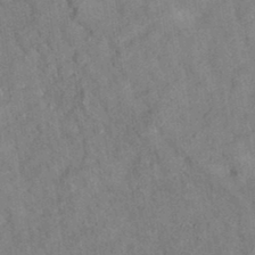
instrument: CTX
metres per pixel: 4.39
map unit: eAb
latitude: 35.2726
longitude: 108.3684
